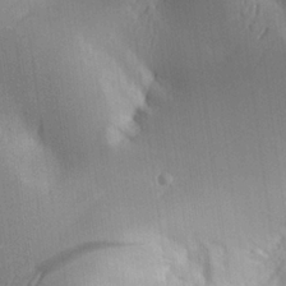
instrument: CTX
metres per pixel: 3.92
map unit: Aa
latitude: 25.6504
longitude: -127.5938
